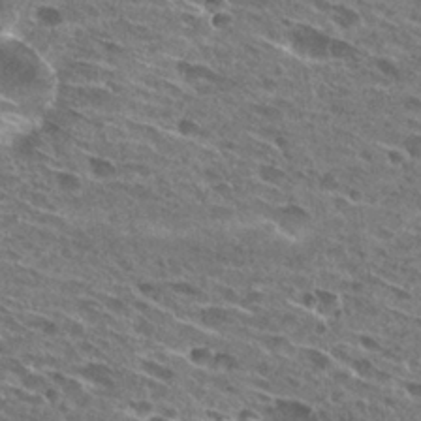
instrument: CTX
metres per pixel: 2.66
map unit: Hto
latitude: 27.4238
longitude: -43.7261
